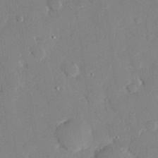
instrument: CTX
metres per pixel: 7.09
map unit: eHh
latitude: 28.3089
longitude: -81.1592
